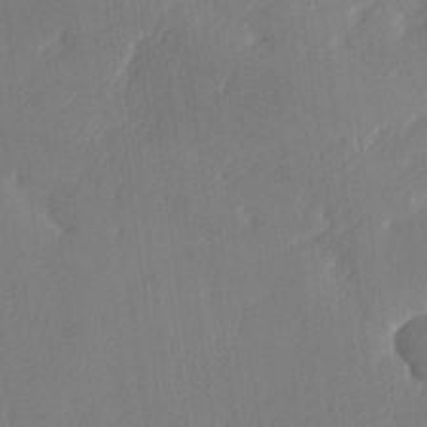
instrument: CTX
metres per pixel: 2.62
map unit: lHvf
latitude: 24.2333
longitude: 141.8989
